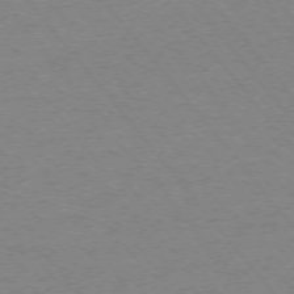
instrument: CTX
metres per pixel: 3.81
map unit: Ap
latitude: -76.0472
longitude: -60.5357
